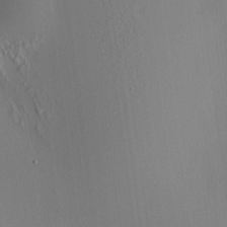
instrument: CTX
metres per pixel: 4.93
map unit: HNhu
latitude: 8.7246
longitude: 14.5385
